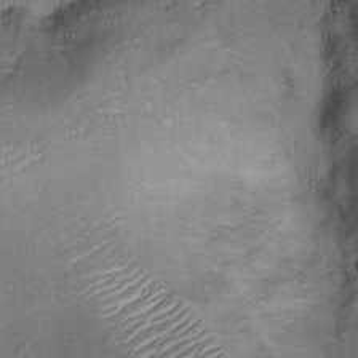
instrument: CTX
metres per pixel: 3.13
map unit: Ht
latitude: 13.8395
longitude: -40.4034
